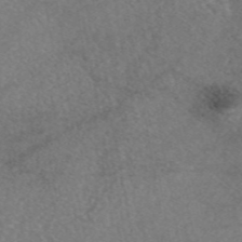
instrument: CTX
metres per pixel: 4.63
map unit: eAb
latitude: 46.8191
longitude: 106.5952
